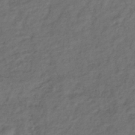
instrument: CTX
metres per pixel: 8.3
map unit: lHb
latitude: -39.9745
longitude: 74.1228
